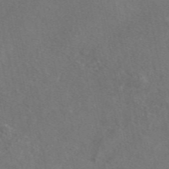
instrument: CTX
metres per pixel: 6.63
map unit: eAb
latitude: 47.4238
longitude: 113.9745
